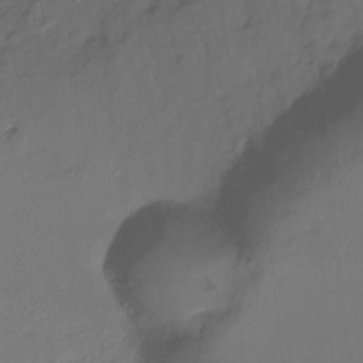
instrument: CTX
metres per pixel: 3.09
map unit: Ht
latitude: -14.3873
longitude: -52.4790
